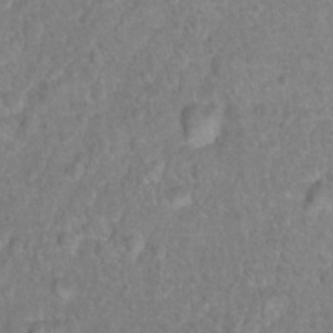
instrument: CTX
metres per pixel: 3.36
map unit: Hto
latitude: 16.9325
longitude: -41.6315
